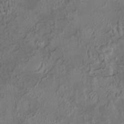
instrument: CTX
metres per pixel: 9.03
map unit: HNhu
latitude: 5.2915
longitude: 13.8989
